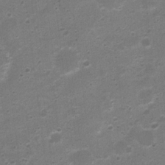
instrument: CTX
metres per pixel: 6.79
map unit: Nhu
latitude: 4.2711
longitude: -26.1200
